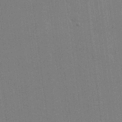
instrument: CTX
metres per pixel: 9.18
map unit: eHh
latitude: 19.2348
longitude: -68.1956
